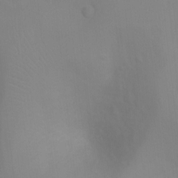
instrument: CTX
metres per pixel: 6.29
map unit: Ht
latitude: 3.5749
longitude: -28.7624
